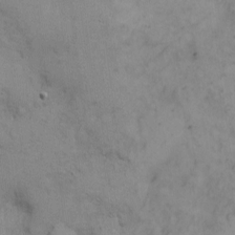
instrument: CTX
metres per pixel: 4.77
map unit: Nhe
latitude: -1.3132
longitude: -59.3671
